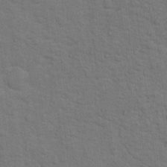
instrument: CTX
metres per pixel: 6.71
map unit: Hto
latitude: 15.4049
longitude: -38.0444
